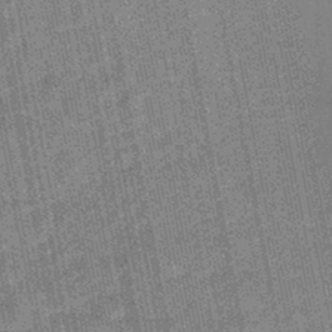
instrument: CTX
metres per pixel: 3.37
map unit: HNhu
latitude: -45.4643
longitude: 90.7464
